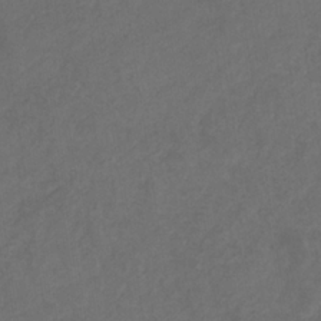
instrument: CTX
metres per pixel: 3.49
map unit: eHb
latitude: -32.4251
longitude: 72.5007
